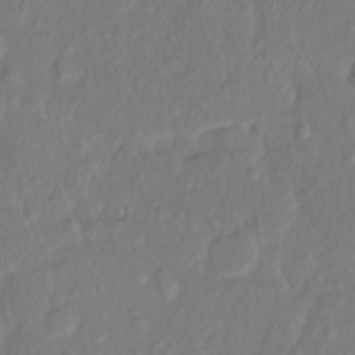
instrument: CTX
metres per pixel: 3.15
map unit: Ht
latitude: -14.1795
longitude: -56.9891
